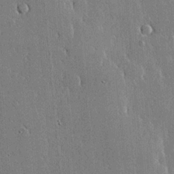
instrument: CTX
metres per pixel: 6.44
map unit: lHvf
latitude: 20.0633
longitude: 145.8045
